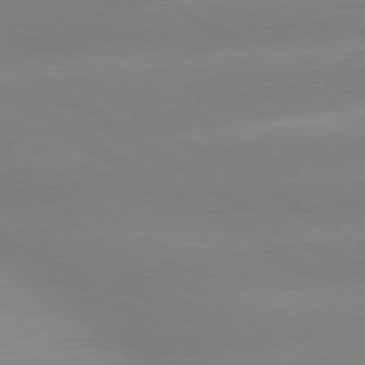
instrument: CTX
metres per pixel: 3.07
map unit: lApd
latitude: 80.1200
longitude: -145.9717
